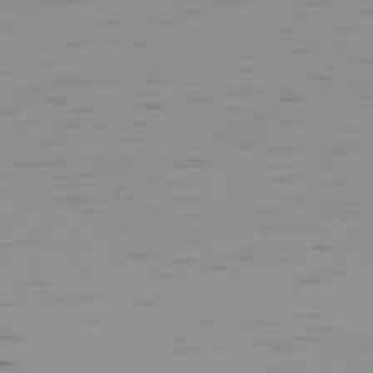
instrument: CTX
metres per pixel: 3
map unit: Ap
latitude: -78.1605
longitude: -64.0255
